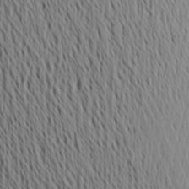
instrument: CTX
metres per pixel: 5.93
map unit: Aa
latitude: 20.5735
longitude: -145.8205
